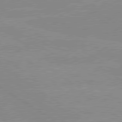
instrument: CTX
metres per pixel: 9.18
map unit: lApd
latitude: 80.0255
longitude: -125.3859
